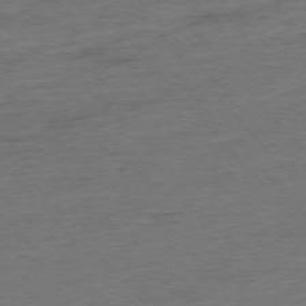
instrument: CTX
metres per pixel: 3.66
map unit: Hpe
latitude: -76.5385
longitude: -11.8395
